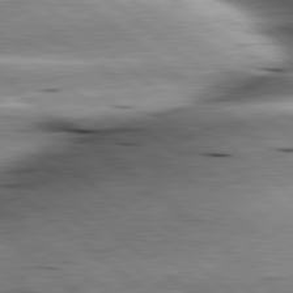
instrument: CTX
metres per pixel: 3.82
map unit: lApd
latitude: 80.3845
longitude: -143.3671
